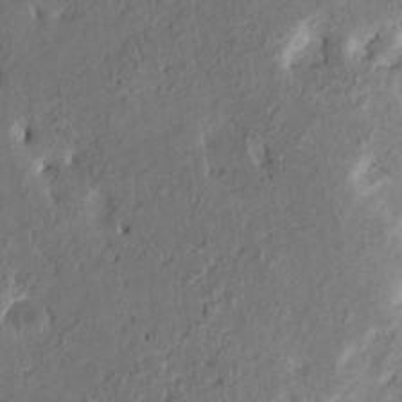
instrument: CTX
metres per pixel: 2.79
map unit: HNhu
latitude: 7.4804
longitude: -3.5182
